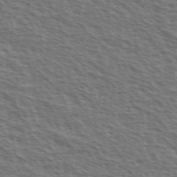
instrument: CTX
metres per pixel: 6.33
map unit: Ave
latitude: 38.1578
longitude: -111.2348
